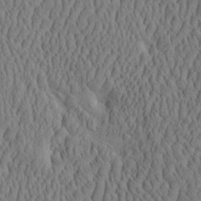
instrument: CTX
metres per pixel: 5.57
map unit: eHh
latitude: -2.7274
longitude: 15.4077
